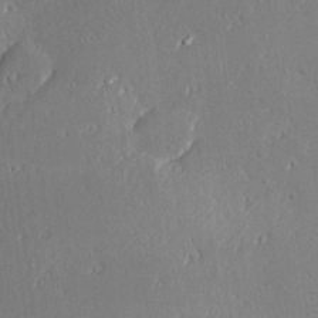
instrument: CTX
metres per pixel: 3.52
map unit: Hve
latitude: 25.3859
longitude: -94.0822
